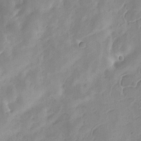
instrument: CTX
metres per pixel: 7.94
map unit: Ave
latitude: -8.5574
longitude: -122.4412
